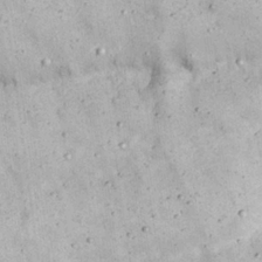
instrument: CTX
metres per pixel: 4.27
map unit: Nhu
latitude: 22.4223
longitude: -68.4979
